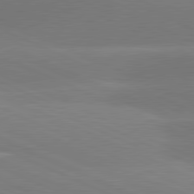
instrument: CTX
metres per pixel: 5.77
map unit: lApd
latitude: 81.3104
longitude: -155.9150
